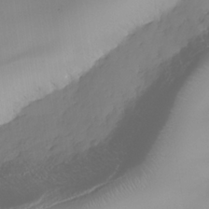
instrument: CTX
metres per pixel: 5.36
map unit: Nhe
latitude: -35.1809
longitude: -143.7450
